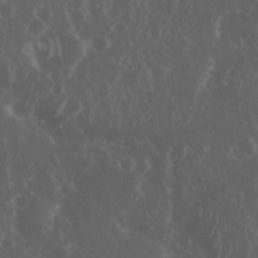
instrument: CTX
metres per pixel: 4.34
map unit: eHh
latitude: 34.5545
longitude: -59.2159
